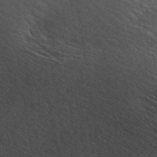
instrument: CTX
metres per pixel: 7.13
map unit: ANa
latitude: 44.8947
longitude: 45.5588
